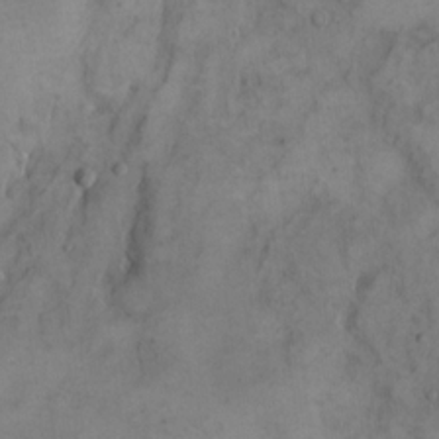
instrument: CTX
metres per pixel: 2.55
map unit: eHh
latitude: 15.3104
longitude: -67.6882
